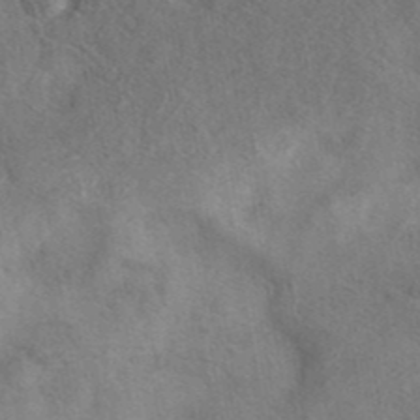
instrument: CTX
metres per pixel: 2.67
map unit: eAb
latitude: 41.7827
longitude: 103.3510
